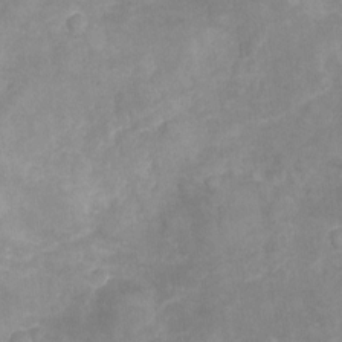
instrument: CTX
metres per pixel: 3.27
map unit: Nhu
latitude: -22.2929
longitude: -56.2333
